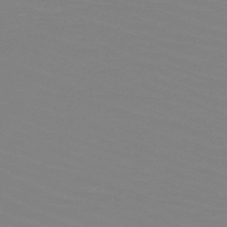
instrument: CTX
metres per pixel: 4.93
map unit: HNb
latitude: -49.1998
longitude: -50.9324
